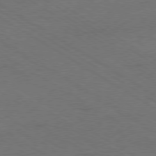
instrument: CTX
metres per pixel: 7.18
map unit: Ap
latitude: -79.7099
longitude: -52.0633
